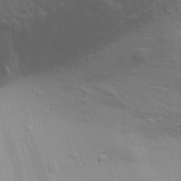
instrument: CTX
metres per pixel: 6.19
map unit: Aa
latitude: 30.2523
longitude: -139.5182
